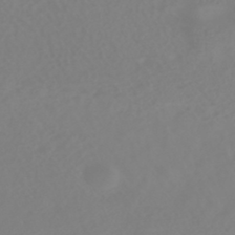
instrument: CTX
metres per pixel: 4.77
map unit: HNhu
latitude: -41.1998
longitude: 100.6140
